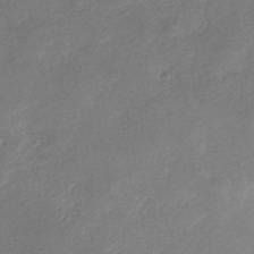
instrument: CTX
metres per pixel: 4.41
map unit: eHb
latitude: -33.7667
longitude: 73.5777
